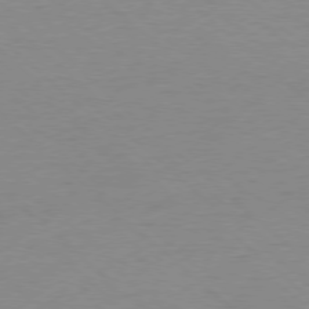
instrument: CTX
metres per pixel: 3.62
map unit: Ap
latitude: -78.4062
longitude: -57.6504
